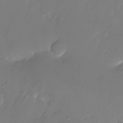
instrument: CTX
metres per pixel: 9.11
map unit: Nhu
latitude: -25.9367
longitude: -71.2537
